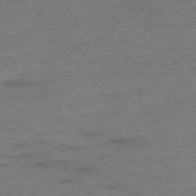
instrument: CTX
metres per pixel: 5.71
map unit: Hpe
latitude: -76.6707
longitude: -12.0255
